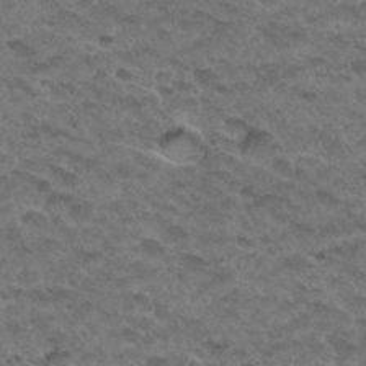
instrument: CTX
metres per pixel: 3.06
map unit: Hto
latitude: 32.5357
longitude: -48.4412
